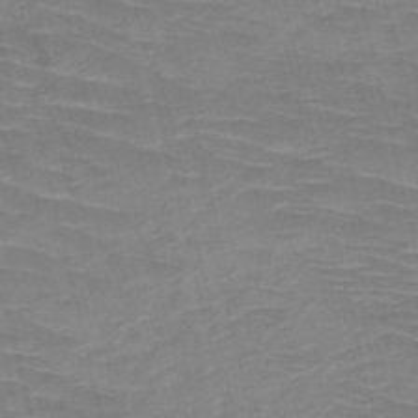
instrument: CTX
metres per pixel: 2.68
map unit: HNb
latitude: -50.3495
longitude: -45.3104
